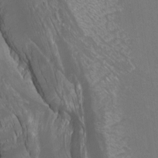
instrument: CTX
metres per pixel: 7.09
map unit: Htu
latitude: -10.4818
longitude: -73.5560
